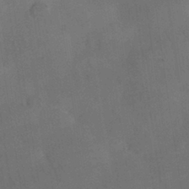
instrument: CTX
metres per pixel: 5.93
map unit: Nhu
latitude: 26.4034
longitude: -70.4034
